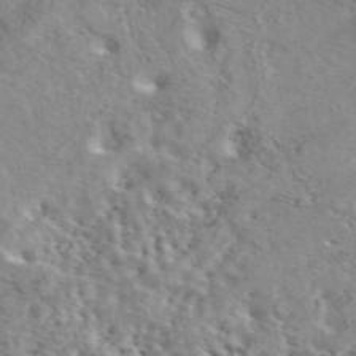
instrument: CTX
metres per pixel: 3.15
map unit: eAb
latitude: 44.5546
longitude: 113.7856
